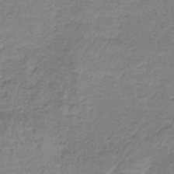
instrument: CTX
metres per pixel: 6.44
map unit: HNb
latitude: -34.7463
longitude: 58.8030
